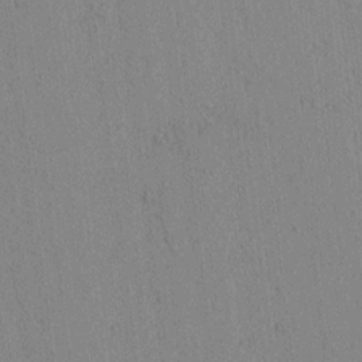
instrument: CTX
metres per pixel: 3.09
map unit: lAvf
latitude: 6.8380
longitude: 167.6911
